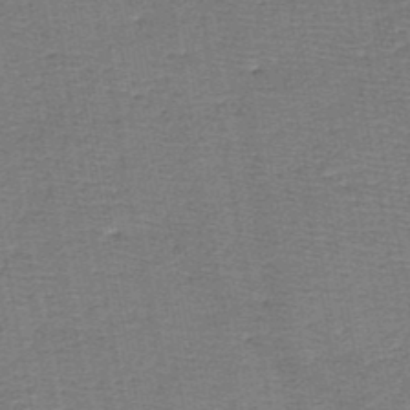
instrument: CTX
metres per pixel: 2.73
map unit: HNb
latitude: -49.0676
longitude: -42.5735
